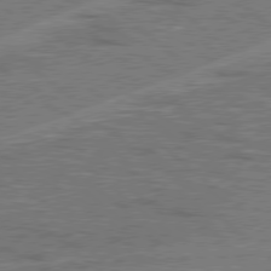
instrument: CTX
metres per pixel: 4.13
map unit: Hpe
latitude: 78.2523
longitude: -157.9339
